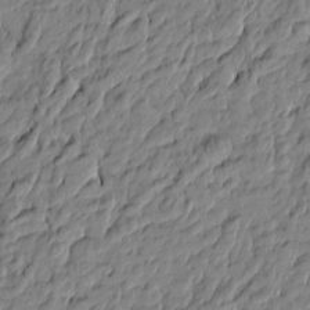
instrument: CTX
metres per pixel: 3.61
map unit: Htu
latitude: -5.1431
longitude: 177.6722
